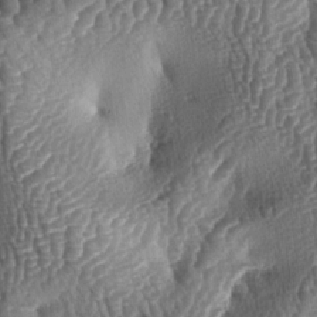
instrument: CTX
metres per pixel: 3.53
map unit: lAa
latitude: -5.2565
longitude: -127.7828
